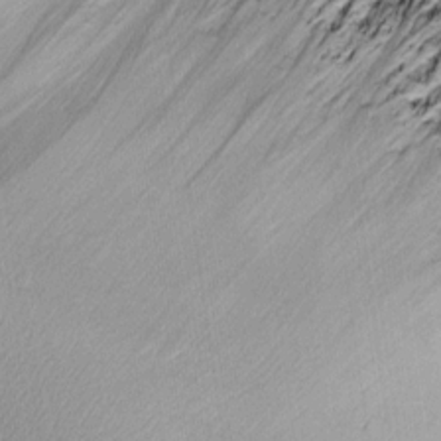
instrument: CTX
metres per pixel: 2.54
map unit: Htu
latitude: 1.8016
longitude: -178.2523
